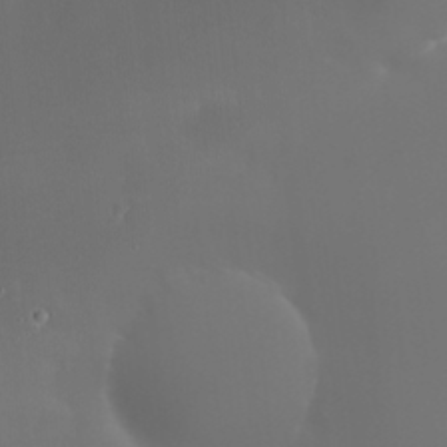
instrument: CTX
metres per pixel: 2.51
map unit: HNhu
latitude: 6.1011
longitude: 13.8800
